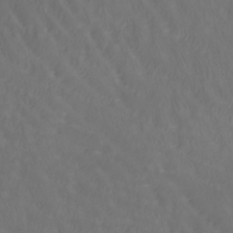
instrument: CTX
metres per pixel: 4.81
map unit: lHb
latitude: -42.7652
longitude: 66.0661
